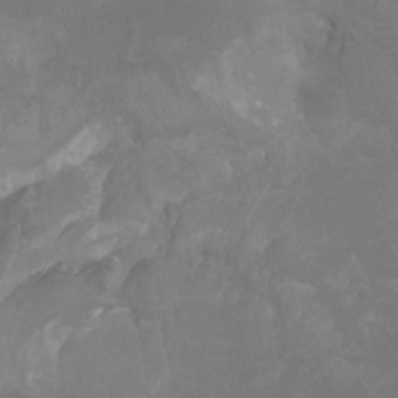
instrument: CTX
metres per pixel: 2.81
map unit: Htu
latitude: -7.2754
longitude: -65.5371
